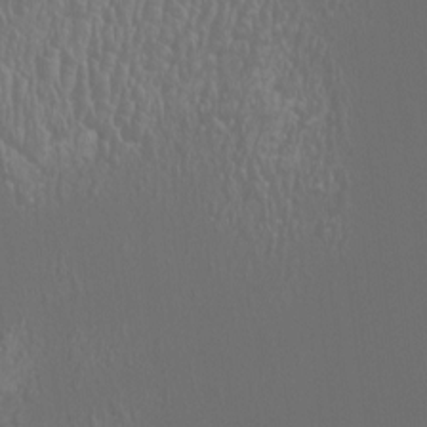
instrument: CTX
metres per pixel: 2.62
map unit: HNhu
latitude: -1.1432
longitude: 0.9164
